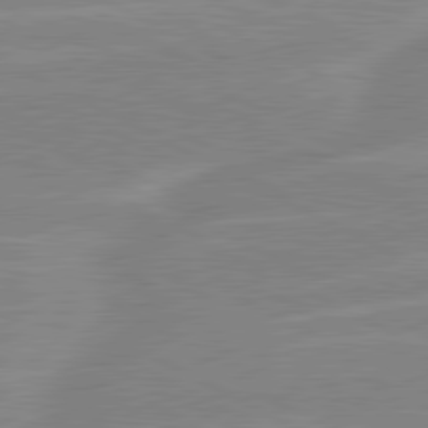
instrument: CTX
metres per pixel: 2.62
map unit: lApd
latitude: 80.7435
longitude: -124.6490
